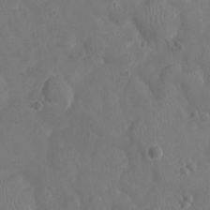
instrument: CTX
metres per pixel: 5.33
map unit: Ht
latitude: -4.3873
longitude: -16.2712
